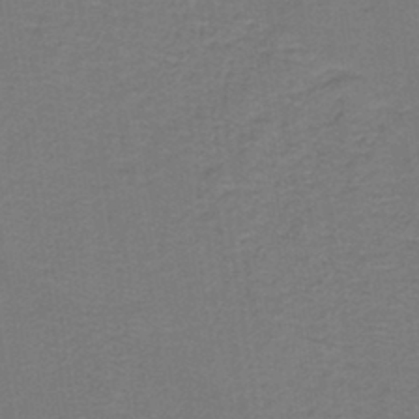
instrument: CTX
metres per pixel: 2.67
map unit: lHb
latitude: -42.1038
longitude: 53.2565
